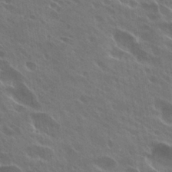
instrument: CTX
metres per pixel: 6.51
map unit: Hto
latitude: 27.7639
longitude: -40.9702
